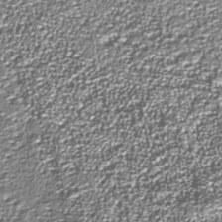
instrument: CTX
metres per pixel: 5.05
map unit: Nhu
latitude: -38.8597
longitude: -83.9339
